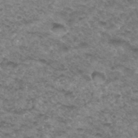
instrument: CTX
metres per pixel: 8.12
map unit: Hto
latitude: 33.8961
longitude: -48.4790
